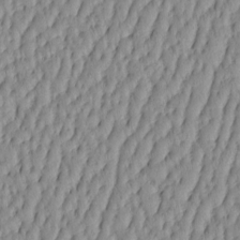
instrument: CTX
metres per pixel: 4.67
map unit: HNhu
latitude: -4.1039
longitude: 13.9367
